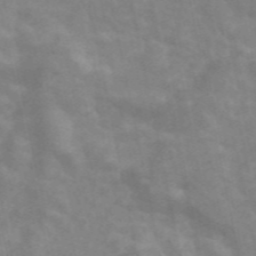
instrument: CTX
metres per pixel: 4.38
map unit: ANa
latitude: 46.1767
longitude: 25.6722
